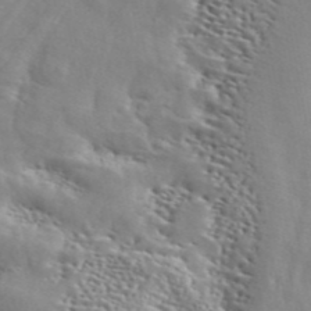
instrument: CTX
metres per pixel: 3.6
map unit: ANa
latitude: 45.8583
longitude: 49.3510
